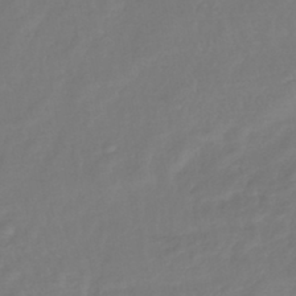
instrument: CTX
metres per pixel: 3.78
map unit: lHb
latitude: -42.5006
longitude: 81.2187
